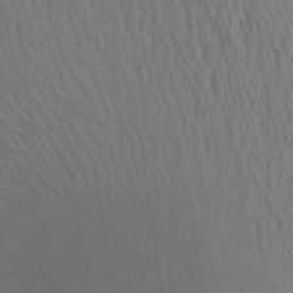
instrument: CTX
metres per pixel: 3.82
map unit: Aa
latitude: 23.1403
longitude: -145.5182
